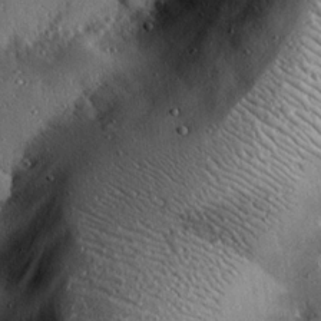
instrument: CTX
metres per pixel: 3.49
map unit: eHh
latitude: 23.0269
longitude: -90.7246
